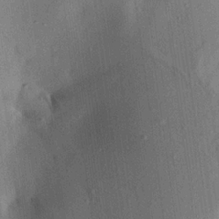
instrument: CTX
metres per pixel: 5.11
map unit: Aa
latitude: 20.6869
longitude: -147.3671
